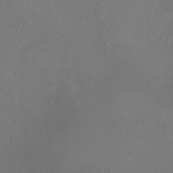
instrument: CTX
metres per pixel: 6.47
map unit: HNhu
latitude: 5.1970
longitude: 9.3132
